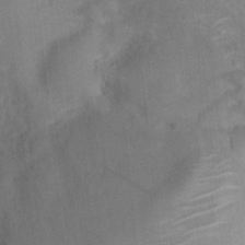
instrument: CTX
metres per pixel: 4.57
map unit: Nhu
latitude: 5.1970
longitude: -18.1766
